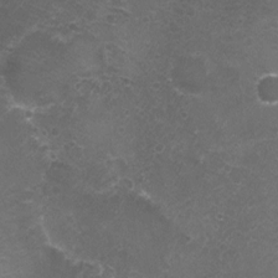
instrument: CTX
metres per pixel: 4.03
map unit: Nhu
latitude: 3.9528
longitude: -17.6127
